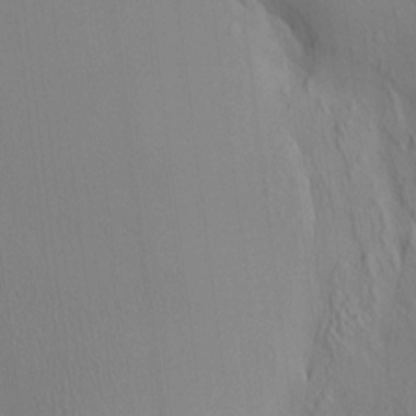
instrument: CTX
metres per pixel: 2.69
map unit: HNhu
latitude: 7.2159
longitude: 15.0298
